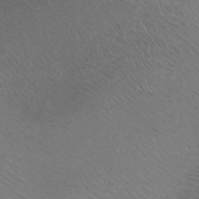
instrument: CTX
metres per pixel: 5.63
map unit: Htu
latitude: -7.9745
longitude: -64.8758
